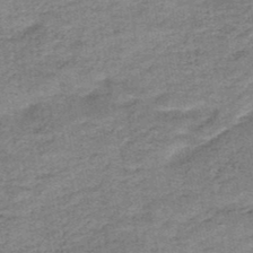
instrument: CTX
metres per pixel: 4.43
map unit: HNb
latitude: -48.1039
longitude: -38.6301
